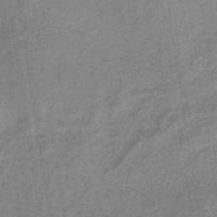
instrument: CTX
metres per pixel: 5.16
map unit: HNb
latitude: -32.8408
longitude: 57.5210
